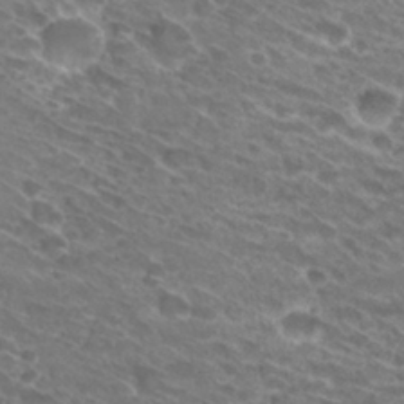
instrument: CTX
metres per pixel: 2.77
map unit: Hto
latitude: 30.9325
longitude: -43.9906
